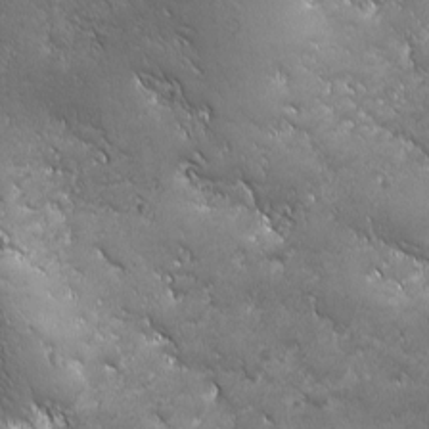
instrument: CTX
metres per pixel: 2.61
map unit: Ave
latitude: -7.7666
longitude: -121.6127
